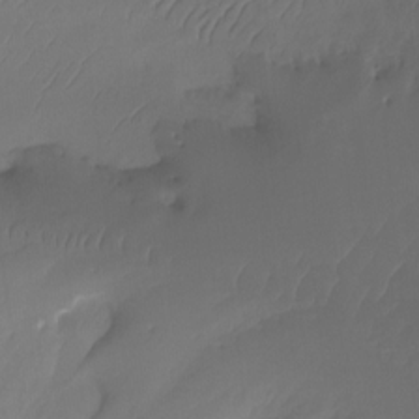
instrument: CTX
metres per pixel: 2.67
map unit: Ht
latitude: -15.9556
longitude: -45.6505
